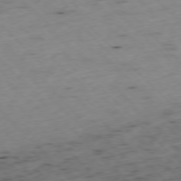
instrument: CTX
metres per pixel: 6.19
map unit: Ap
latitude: -77.5399
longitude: -61.6127
